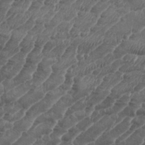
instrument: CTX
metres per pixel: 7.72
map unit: eHh
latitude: 35.0269
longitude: -136.4412
